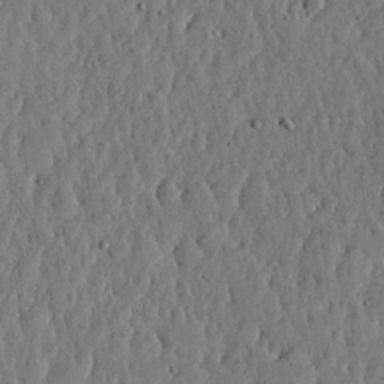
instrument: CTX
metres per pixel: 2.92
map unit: lHvf
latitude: 19.1970
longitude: -114.5545
